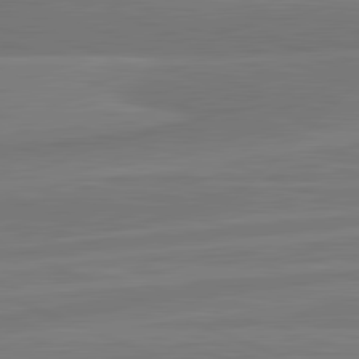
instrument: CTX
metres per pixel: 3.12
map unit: lApd
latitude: 82.1011
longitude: -173.5749
